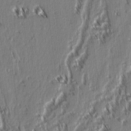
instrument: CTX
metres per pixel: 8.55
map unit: lAvf
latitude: 3.1592
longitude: -106.0633
